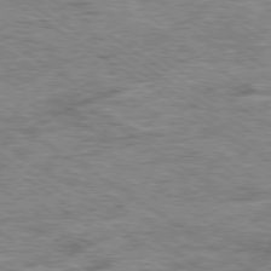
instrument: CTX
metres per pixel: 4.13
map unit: Ap
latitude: -79.9367
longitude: -78.8002
